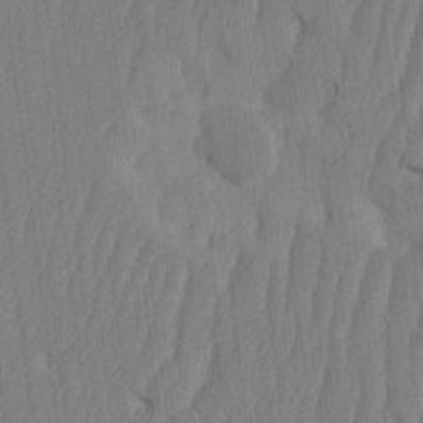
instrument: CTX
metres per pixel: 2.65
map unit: HNhu
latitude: -1.7289
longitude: 14.3307
